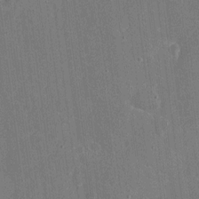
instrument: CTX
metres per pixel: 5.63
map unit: eHh
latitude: 6.6113
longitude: -67.9339
